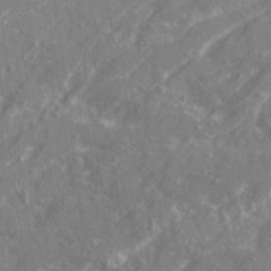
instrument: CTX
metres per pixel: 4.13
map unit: Ave
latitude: 21.0837
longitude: -130.5735
